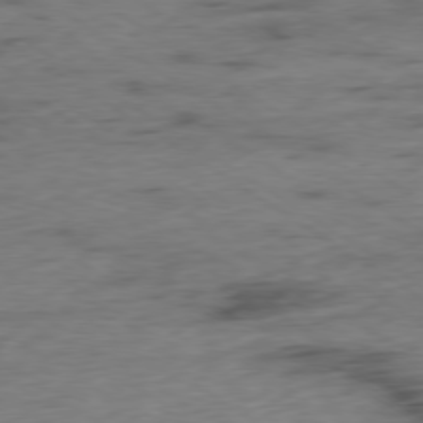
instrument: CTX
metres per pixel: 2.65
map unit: Hpe
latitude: -79.0297
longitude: -16.1767
